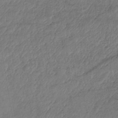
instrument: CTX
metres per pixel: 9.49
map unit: eHh
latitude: -41.4832
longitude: 119.6911
